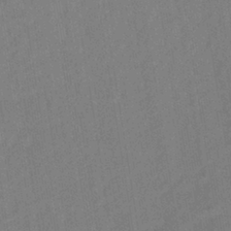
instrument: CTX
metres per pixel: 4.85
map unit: lHb
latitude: -38.8219
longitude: 74.3118
